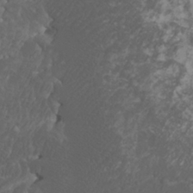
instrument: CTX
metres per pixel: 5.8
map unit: Htu
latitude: -11.3699
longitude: -73.2915
